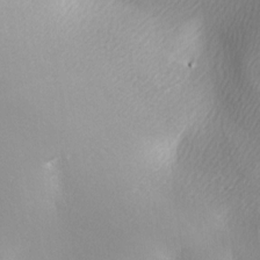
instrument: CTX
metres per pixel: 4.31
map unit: lAa
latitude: -5.7288
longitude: -122.5546
